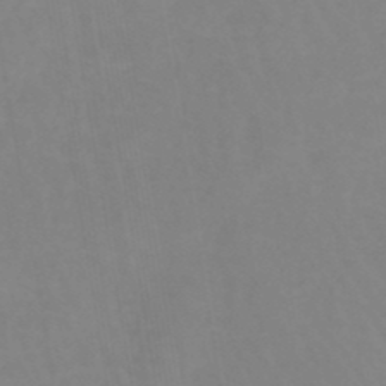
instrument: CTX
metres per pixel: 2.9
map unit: lHb
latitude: -48.1039
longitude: 74.0472
